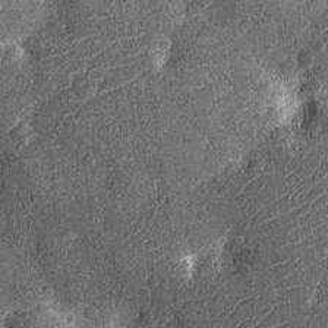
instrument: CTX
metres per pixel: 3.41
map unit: Nhu
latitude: -13.5210
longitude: -23.2537
